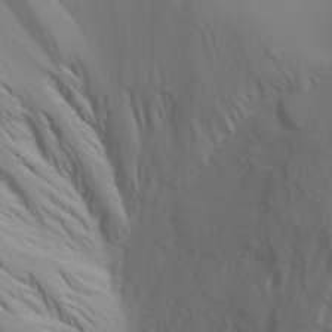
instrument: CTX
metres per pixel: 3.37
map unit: Ave
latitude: 23.4237
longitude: -132.8569
